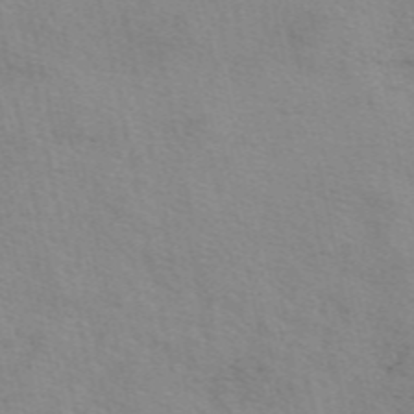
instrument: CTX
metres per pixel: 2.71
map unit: eAb
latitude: 49.8961
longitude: 120.7652
